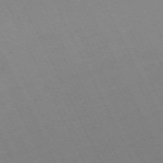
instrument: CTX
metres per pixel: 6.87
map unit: Hpe
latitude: -70.7463
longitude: 16.0283
